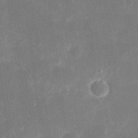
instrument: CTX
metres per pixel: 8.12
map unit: eHh
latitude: 19.9906
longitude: -69.1403
